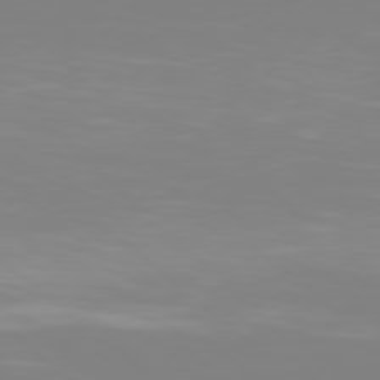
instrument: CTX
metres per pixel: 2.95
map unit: Hpe
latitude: 77.8016
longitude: -133.8583
